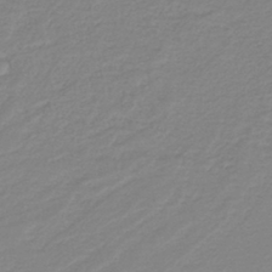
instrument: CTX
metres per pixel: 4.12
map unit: lHb
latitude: -42.0661
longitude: 52.0283
